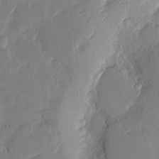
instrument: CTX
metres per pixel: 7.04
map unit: eHh
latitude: 4.1200
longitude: -71.3859
